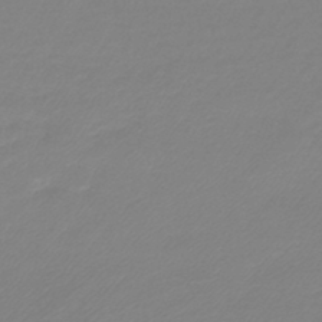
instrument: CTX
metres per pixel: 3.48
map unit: lHb
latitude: -44.4818
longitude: 61.2754
